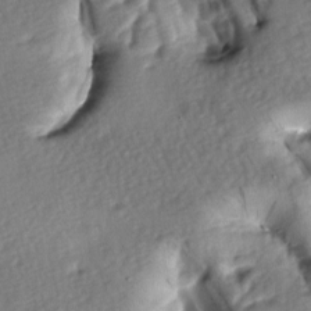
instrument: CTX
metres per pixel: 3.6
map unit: lAa
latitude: -7.9745
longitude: -126.6113
